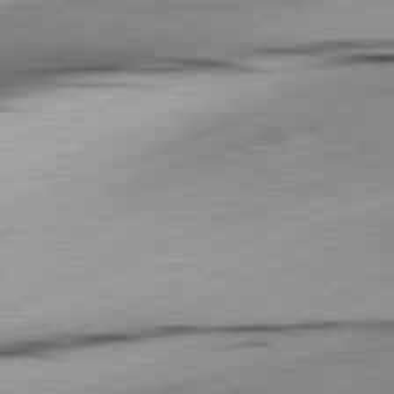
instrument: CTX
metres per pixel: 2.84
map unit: lApd
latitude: 81.8394
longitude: -165.7639
